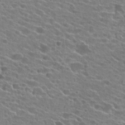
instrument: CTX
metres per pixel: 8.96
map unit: Hto
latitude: 24.6490
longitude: -42.8191
